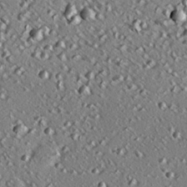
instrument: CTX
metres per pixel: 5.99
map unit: eHh
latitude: 22.1011
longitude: -90.5546
